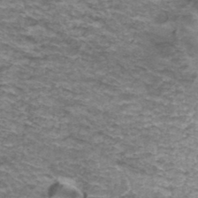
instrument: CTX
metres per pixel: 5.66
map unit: Hto
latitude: 36.9514
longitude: -42.8758
